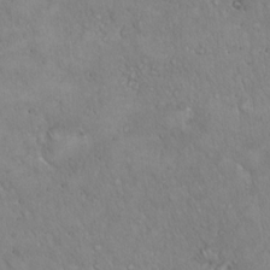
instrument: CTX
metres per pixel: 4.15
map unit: Hto
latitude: 17.2537
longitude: -59.1781
